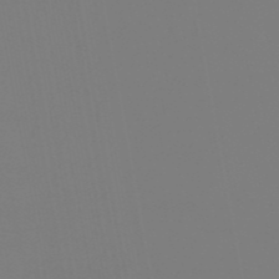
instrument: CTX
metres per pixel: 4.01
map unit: eHb
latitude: -50.6518
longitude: 74.5763
